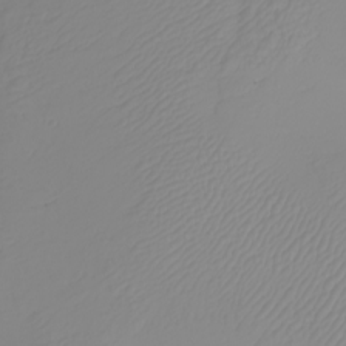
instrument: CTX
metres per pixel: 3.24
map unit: Nhu
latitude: -5.8611
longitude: -93.8772
